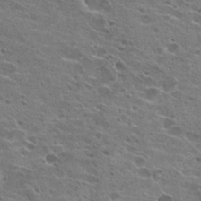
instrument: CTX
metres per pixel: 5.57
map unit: Hto
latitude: 22.0255
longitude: -41.9906
